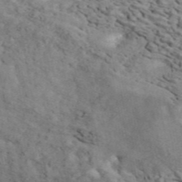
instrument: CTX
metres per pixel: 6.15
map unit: ANa
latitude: 45.0648
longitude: 39.5021
